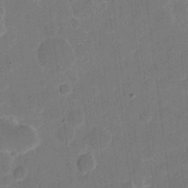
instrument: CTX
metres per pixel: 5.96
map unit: eHh
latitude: 11.5749
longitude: -66.9135
